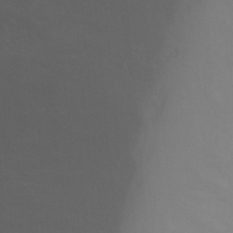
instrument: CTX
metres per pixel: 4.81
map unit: Ht
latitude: 2.2711
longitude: -34.4412
